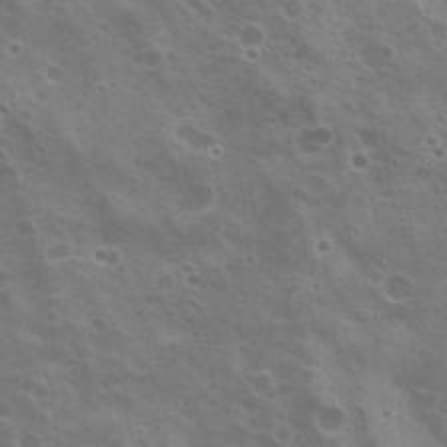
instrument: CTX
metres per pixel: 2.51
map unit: Hto
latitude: 21.1781
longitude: -31.5938
